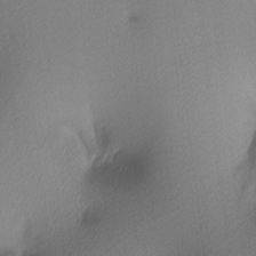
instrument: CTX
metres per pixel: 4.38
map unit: lAa
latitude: 3.6883
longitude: -116.2334
